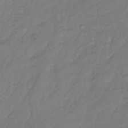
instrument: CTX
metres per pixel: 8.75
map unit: lHb
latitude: -37.8044
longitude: 69.5399
